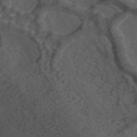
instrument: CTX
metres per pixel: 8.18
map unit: ANa
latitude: 44.1011
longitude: 26.7841
